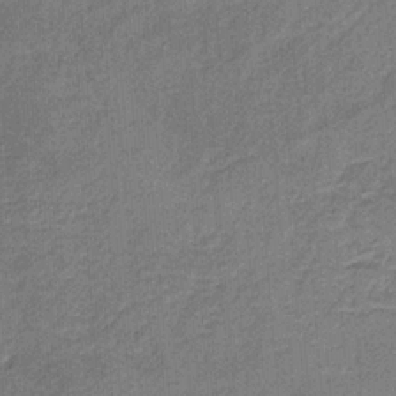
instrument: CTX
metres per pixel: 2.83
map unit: HNb
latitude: -31.5777
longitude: 60.8030
